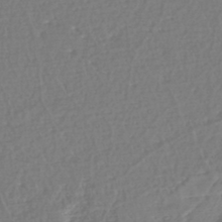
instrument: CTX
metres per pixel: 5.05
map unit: eHh
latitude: -45.2565
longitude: -29.1592
